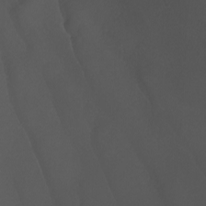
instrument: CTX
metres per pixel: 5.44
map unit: Nhu
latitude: -9.0108
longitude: -94.7058
